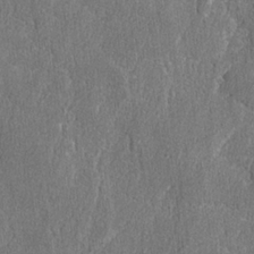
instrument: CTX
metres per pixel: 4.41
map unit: lAvf
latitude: -8.2550
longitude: -112.9891
